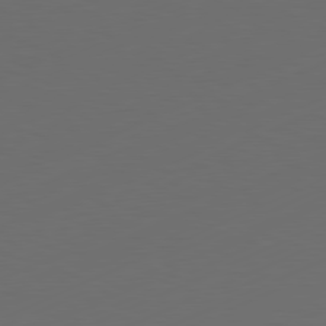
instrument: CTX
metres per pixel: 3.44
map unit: Ap
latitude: -81.5399
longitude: -85.1025
